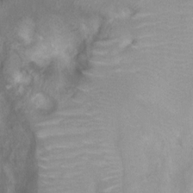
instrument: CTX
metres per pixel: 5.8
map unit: Nhu
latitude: 3.1781
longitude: -24.7813
